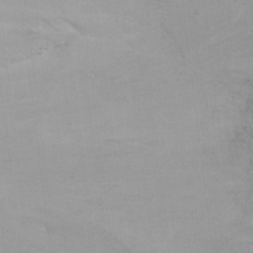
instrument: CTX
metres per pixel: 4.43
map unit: Ht
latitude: 1.1781
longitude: -36.2523
